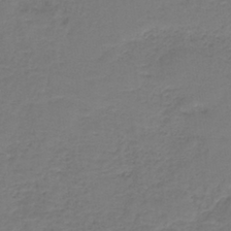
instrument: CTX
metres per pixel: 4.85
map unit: HNb
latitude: -38.6519
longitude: 53.3887
